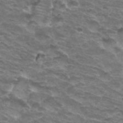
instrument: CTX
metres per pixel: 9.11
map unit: Hto
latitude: 32.8380
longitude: -41.5749
